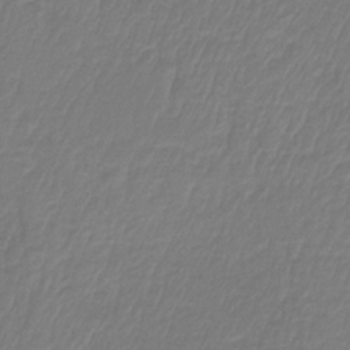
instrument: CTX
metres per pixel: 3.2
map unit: HNb
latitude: -34.1984
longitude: 61.2565
